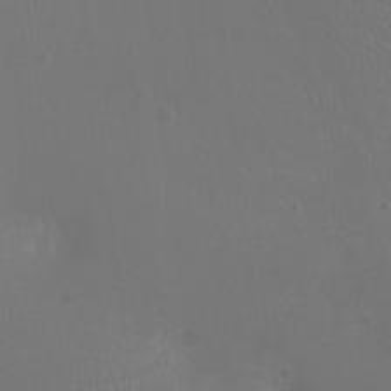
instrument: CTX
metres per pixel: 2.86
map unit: Ht
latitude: -1.3888
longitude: -16.2523
